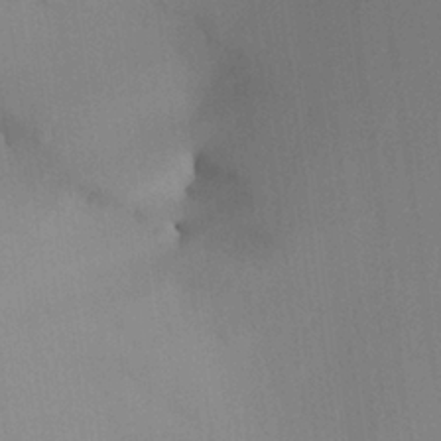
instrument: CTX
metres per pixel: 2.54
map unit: Aa
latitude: 25.5560
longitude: -133.1214
